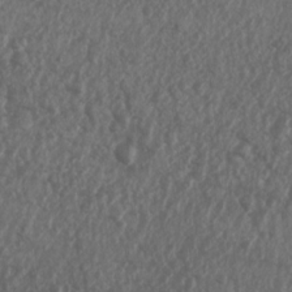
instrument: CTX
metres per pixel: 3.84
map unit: Nhu
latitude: 7.6505
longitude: -20.8191
